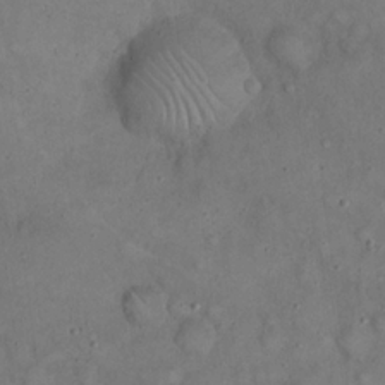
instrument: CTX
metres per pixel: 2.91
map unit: eHh
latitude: 20.5168
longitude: -59.8772
